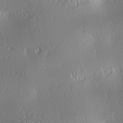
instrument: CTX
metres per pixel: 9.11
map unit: lAa
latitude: 0.9702
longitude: -116.6302
